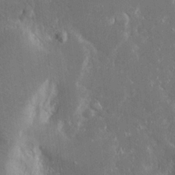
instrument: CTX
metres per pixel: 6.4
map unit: Ave
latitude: 17.9339
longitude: -140.6679
